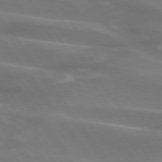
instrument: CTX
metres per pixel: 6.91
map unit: lApd
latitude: 74.4034
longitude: -62.4223
